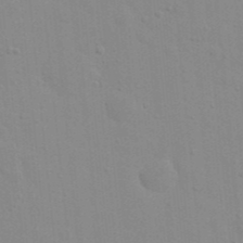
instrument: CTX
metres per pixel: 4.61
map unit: eHh
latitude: 21.0459
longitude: -64.0633
